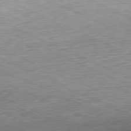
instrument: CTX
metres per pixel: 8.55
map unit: Hpe
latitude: -81.5021
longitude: 11.1620
